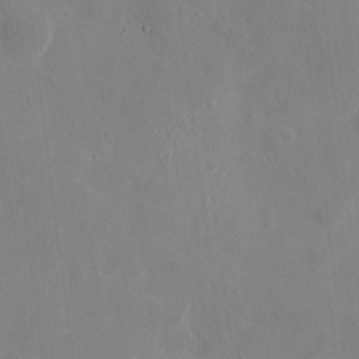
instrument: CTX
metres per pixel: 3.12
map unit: eHh
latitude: 9.4427
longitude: -70.7624
